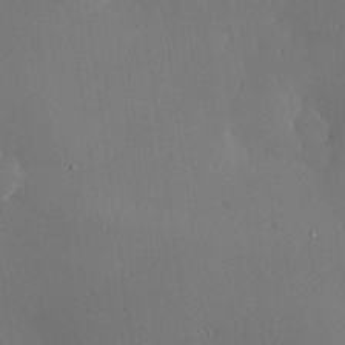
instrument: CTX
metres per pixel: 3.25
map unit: Hve
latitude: 26.6680
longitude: -94.5168
